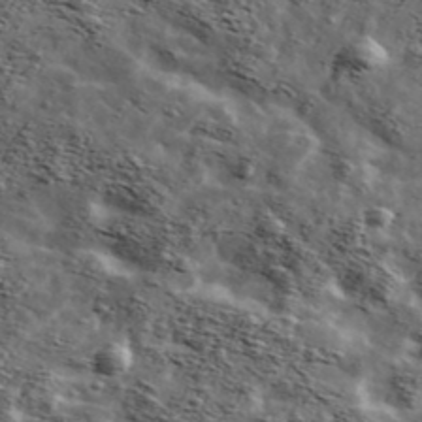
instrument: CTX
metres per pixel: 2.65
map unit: Ave
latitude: 42.4223
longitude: -107.1970
